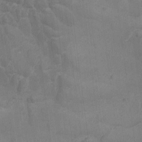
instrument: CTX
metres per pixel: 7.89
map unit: Ave
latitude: -8.0850
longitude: -122.3278
